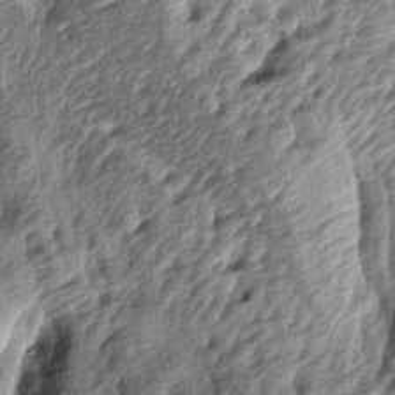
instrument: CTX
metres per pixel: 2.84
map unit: lAa
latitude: -5.3887
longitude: -124.0633
